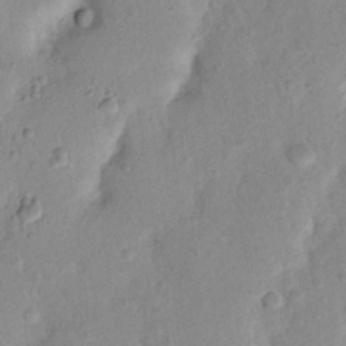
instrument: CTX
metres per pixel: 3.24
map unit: Nhu
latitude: 19.8205
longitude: -74.5924
